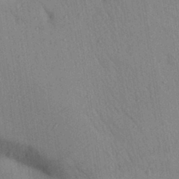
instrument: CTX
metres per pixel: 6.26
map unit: Aa
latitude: 29.1592
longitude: -146.9136
